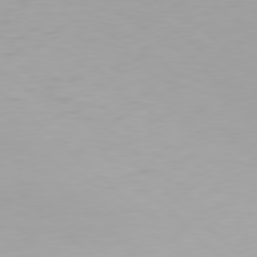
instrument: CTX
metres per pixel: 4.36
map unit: Hpe
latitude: 77.6316
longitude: -162.9325
